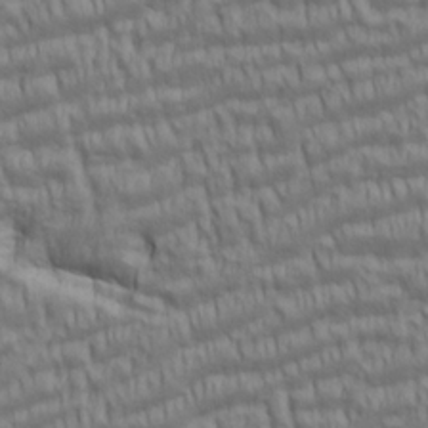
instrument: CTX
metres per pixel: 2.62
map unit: lAa
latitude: 5.5371
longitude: -115.5371
